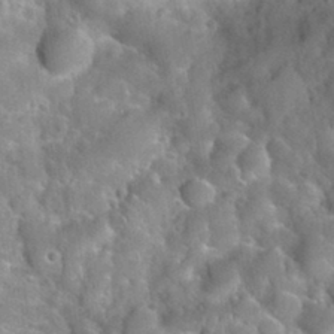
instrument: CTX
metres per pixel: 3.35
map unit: Nhu
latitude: 31.8584
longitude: -51.6127
